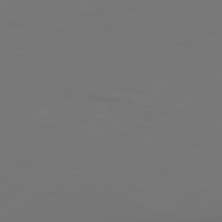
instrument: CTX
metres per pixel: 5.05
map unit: Hpe
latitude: 76.5734
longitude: -130.5168
